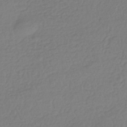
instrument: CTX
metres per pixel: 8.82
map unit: HNhu
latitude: -42.7463
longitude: 97.8234
